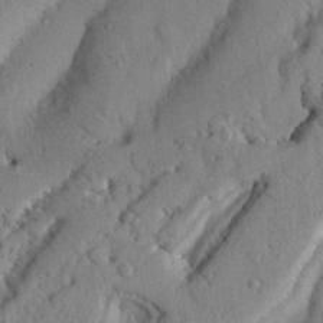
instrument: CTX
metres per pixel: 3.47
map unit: Nhu
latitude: 21.2726
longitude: -76.2711
